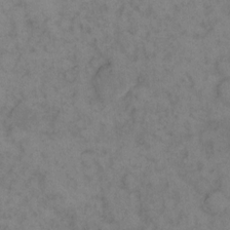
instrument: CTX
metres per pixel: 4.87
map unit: eHh
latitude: 13.5371
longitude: -63.8395
